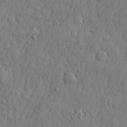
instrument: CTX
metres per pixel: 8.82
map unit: lHvf
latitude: 23.2537
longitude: 142.4629
